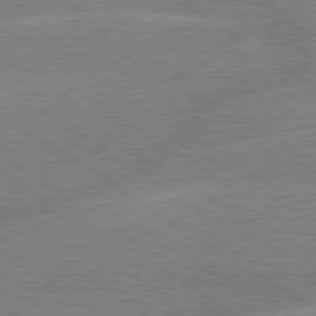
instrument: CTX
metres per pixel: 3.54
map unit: lApd
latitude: 79.4805
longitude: -133.0458
